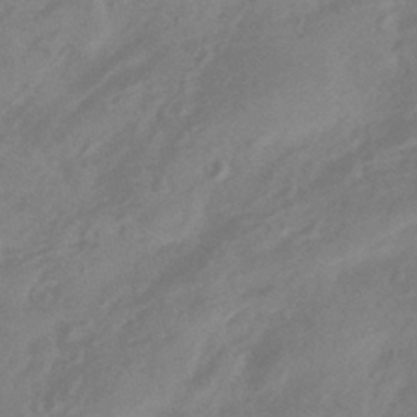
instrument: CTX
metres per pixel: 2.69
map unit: HNhu
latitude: -43.1053
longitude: 90.9542
